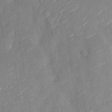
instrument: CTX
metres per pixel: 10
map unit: Nhu
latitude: -28.5007
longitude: -72.6302
